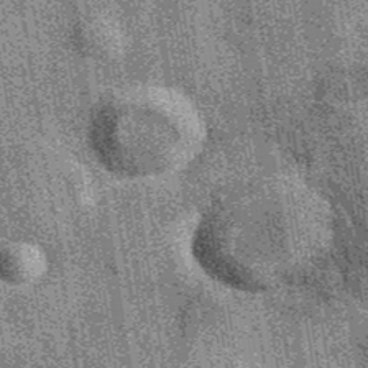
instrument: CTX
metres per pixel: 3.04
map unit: eAb
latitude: 39.7450
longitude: 107.0486
